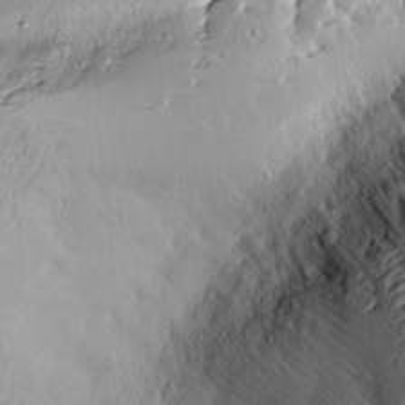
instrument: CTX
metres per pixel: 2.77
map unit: Nve
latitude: -8.8408
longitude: 173.2943
